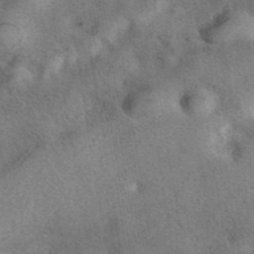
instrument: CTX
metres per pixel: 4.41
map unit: eAb
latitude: 41.1781
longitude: 107.7667
